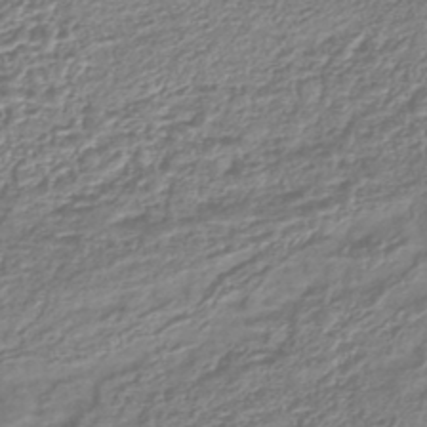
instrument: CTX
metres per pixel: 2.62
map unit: lHb
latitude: -42.6896
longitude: 76.1606
